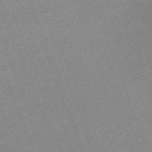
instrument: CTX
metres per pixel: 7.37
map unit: eHh
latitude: -64.8219
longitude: 50.8219
